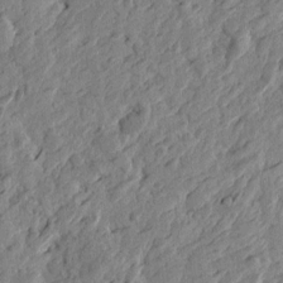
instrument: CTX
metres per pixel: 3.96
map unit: Htu
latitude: -2.9919
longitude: -179.2537
